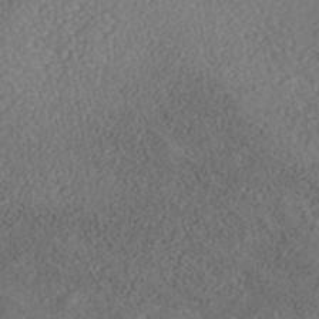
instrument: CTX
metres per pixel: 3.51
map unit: Nhe
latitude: -40.5196
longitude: -111.1592
